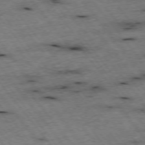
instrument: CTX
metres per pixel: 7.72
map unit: Hpe
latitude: -75.5211
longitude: -17.3671
